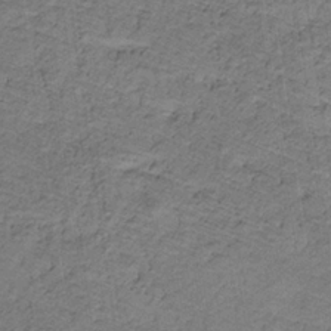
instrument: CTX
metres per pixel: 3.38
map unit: lHb
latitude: -32.6141
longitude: 65.1620
